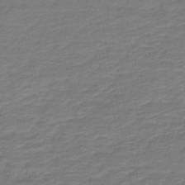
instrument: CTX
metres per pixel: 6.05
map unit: HNb
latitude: -43.8800
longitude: 52.5195
